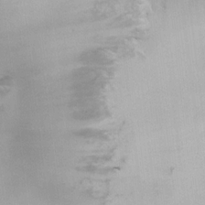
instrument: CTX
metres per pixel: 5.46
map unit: HNhu
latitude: 7.4237
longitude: -0.5545
